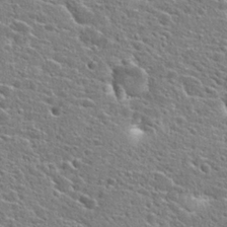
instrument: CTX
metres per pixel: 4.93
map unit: Hto
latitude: 24.2711
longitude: -44.5923
